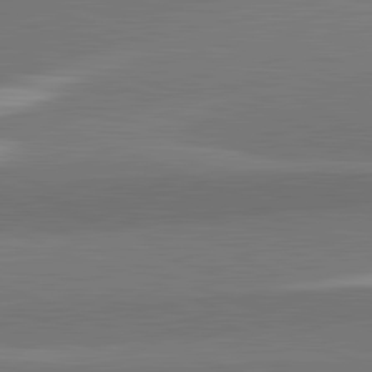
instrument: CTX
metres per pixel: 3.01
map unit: lApd
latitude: 82.3845
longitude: 151.1998
